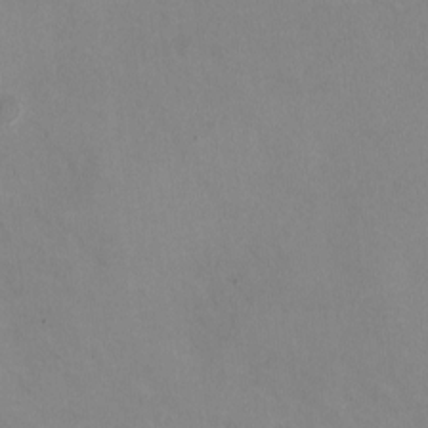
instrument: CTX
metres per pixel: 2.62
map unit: HNhu
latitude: -0.9731
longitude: -2.4601
